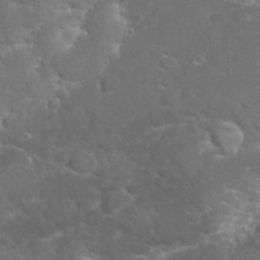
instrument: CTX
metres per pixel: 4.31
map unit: eHh
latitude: 32.1578
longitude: -62.6680
